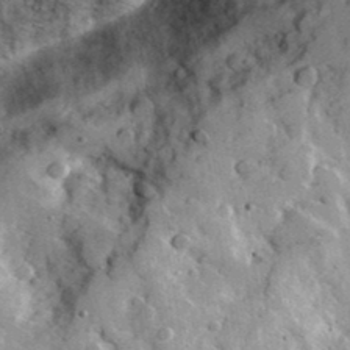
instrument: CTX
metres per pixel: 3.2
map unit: Ave
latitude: 37.6505
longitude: -110.3656
